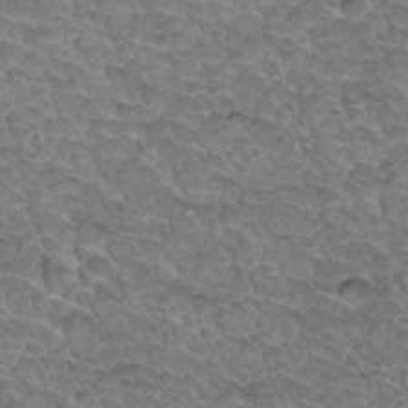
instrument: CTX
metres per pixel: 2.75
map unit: Hto
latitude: 33.1214
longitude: -47.8962
